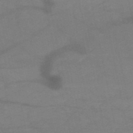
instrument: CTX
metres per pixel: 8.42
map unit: HNb
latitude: -51.5399
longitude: -42.8947
